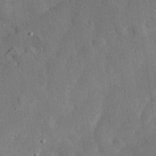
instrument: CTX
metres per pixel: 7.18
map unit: eHh
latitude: 31.4616
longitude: -77.9150
